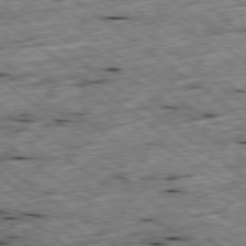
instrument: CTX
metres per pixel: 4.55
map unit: Ap
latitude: -79.3509
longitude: -88.5168
